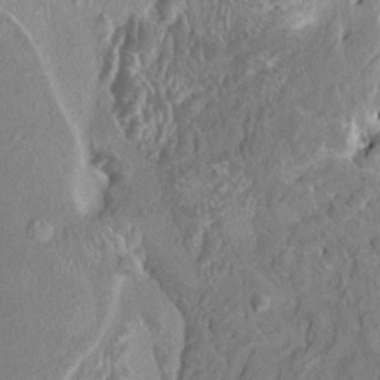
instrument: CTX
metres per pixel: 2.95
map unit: HNhu
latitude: 4.8947
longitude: 3.6154
